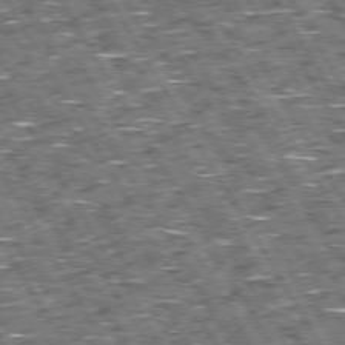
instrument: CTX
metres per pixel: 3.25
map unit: Hpe
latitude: 73.6316
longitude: -125.8394
